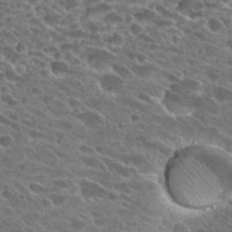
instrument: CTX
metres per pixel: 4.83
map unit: Hto
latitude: 26.7057
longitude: -42.1200
